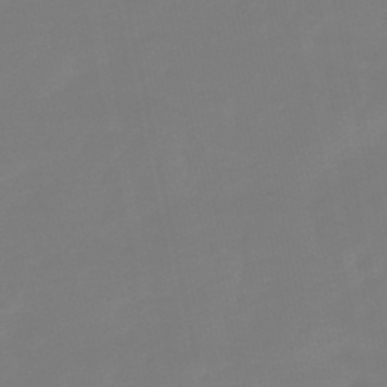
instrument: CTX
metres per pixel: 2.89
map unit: lHb
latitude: -49.8989
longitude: 80.1606
